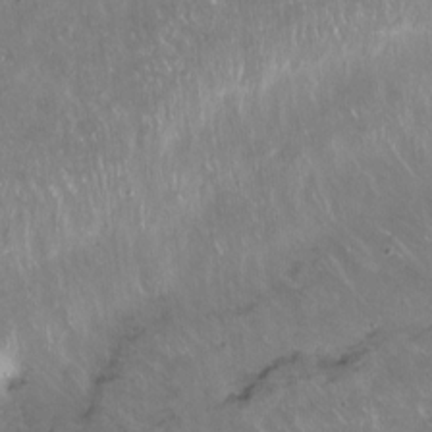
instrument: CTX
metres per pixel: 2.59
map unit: Hto
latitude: -13.5210
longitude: -42.2145
